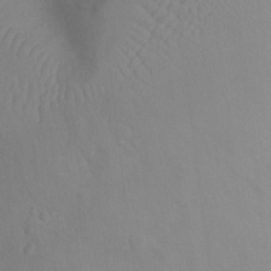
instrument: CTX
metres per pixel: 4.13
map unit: Nhu
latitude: -10.7841
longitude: -21.6505
